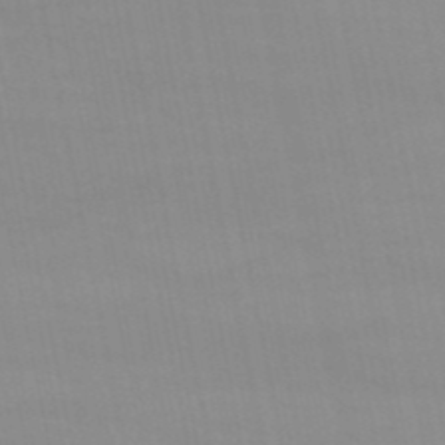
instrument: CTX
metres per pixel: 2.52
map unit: eHb
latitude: -49.9745
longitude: 68.1038
